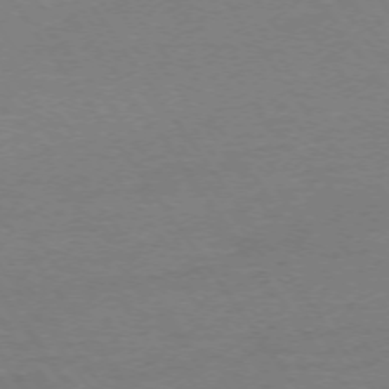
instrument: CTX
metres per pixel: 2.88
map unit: Ap
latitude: -74.0472
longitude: -85.1214
